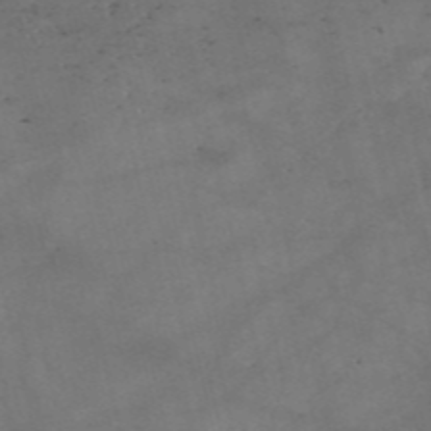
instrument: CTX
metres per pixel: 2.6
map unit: eHh
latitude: -55.2943
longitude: -89.5749
